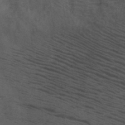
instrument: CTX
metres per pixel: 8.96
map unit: HNb
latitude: -45.8800
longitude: -45.6505
